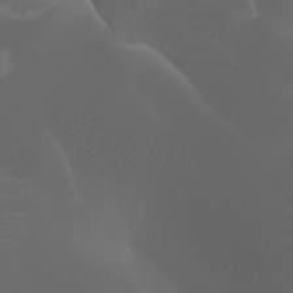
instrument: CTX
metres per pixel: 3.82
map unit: Htu
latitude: -5.0675
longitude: -88.2523
